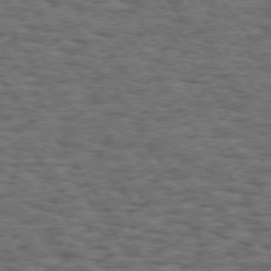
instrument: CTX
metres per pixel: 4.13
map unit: Hpe
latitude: 73.7261
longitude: -131.3482
